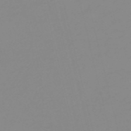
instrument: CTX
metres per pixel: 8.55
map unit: HNb
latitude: -56.2361
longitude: -43.9906
